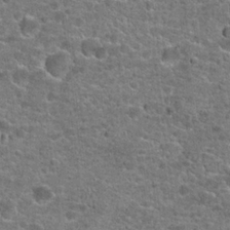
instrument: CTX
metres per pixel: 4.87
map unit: Hto
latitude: 20.9703
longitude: -43.8772
